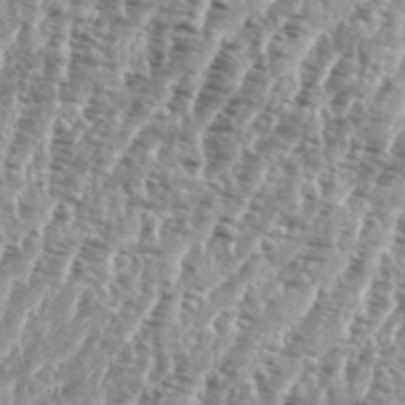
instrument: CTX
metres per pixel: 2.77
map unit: eHh
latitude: 35.3103
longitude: -135.6883
